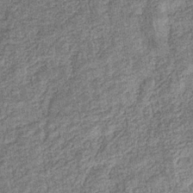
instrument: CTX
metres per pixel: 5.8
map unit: eHb
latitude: -31.5966
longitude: 72.9353
